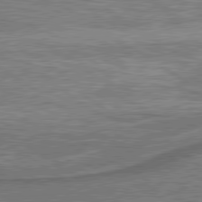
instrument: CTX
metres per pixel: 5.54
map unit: lApd
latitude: 79.9717
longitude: 171.8611
